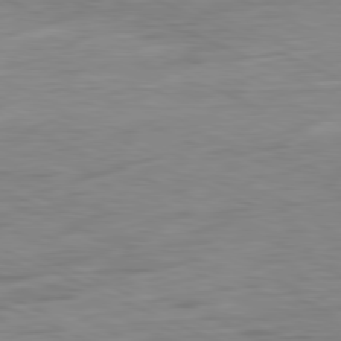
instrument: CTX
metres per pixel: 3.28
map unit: Ap
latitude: -81.5021
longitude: -60.5545
